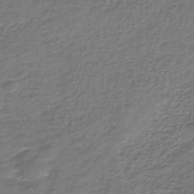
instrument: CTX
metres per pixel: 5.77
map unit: HNb
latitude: -36.2361
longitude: 51.2376
